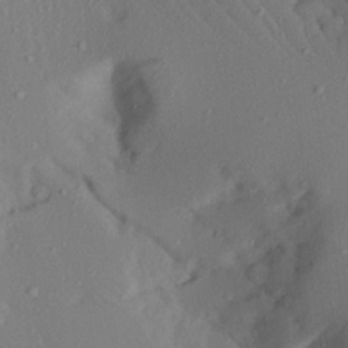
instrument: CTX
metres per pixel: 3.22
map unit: Aa
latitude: 21.4994
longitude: -144.9514
